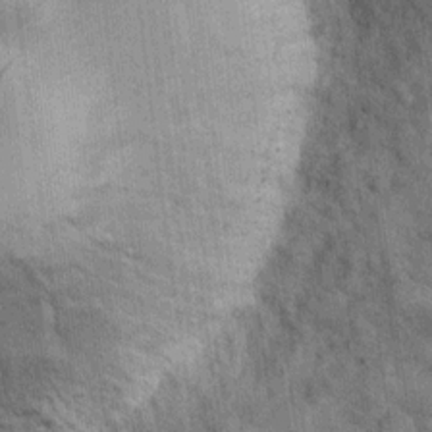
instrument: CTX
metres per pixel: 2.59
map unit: eHh
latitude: 15.6127
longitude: -66.0822
